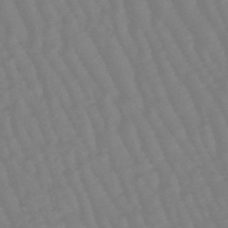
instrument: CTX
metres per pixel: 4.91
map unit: eHb
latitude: -46.3873
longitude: 81.8612
